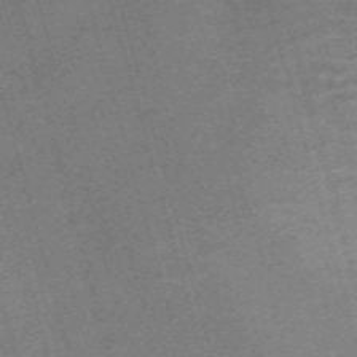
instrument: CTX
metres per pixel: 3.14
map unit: Nve
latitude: -59.5210
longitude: 63.9178
